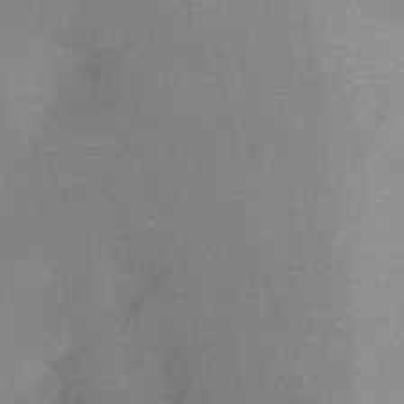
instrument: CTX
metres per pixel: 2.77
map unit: Ht
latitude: -7.7477
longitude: -35.3292
